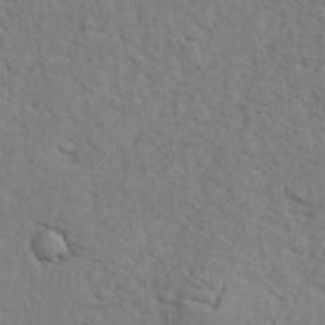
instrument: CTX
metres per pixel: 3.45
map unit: lHvf
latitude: 25.3292
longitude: 143.0864
